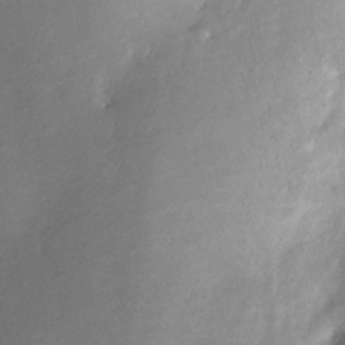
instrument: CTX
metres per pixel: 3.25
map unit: Nve
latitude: -25.1431
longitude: -109.1970
